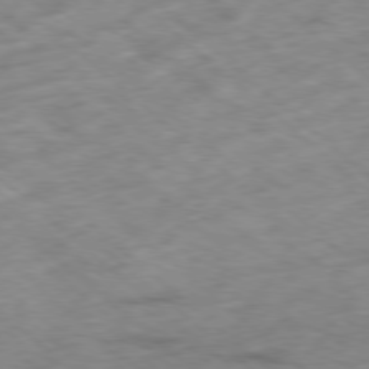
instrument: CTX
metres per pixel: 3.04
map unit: Hpe
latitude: -78.7652
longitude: -16.1767
